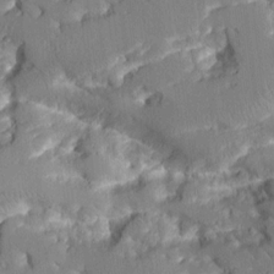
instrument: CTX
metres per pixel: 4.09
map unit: Aa
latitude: 12.1389
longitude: -125.8394
